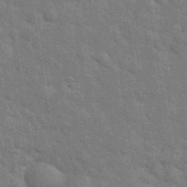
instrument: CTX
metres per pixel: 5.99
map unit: eHh
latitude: 36.9703
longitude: -65.8016
